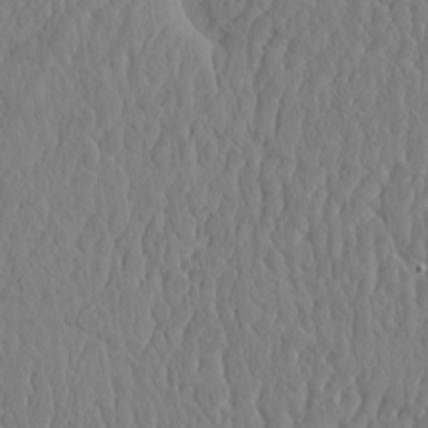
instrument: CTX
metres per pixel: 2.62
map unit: eHh
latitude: -3.4076
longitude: 14.8975
